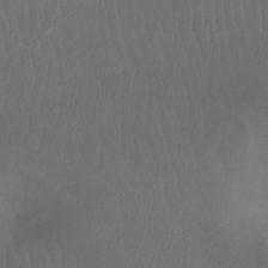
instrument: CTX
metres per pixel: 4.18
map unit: Ht
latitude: -7.6155
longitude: -31.9528
